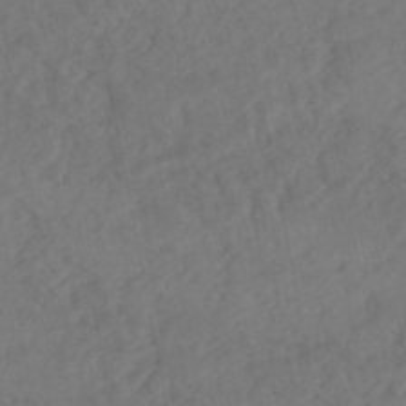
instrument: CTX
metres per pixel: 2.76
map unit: HNhu
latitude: -48.1417
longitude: 97.3132
